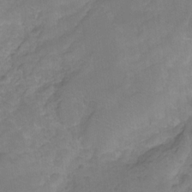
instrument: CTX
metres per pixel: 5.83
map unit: HNhu
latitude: -28.2362
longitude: 75.3510
